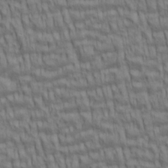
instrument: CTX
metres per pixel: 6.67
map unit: lAa
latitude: 5.6694
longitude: -115.4048
